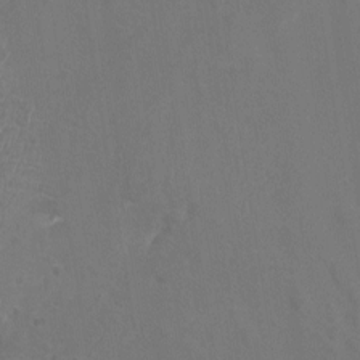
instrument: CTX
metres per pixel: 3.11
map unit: Htu
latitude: -10.5385
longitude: -73.5182
